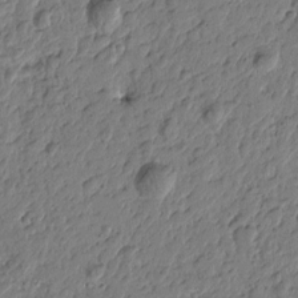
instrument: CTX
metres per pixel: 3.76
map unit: Htu
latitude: -1.8423
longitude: -178.8380
